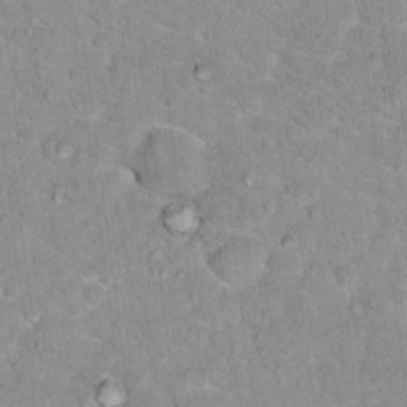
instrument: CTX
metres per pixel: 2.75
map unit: Hto
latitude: 17.0836
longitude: -35.8205
